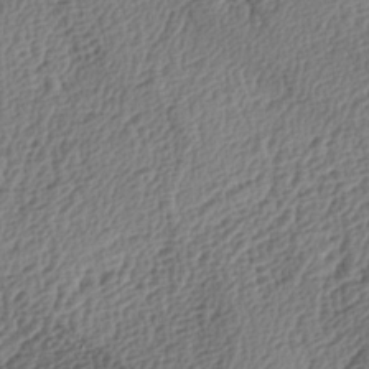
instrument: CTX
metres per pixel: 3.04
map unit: lAa
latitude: -4.1605
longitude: -122.5168
